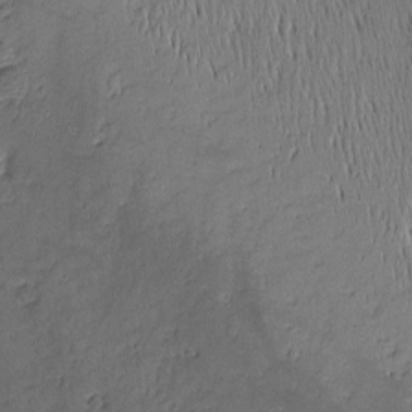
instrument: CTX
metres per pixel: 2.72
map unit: Nhu
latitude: -6.4629
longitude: -152.7058
